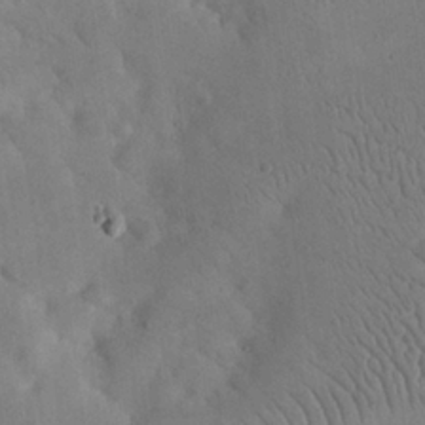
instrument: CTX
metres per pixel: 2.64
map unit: eHh
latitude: 24.2900
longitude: -67.2537
